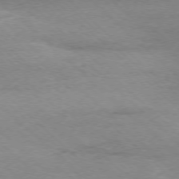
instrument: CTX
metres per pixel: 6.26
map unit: Ap
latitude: -77.0297
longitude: -93.4804
